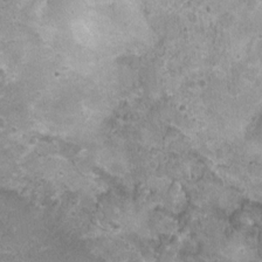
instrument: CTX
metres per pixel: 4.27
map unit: Nhu
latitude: 1.3292
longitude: -15.6694
